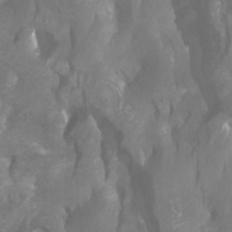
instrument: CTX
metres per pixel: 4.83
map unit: Htu
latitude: -7.1242
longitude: -48.1956
